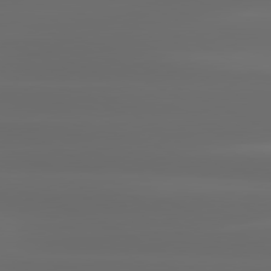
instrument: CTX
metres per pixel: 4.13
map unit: lApd
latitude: 80.8758
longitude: -136.9325
